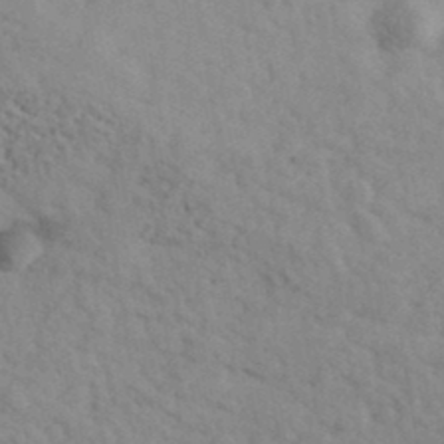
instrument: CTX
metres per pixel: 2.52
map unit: Ave
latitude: 39.9528
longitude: -107.7261
